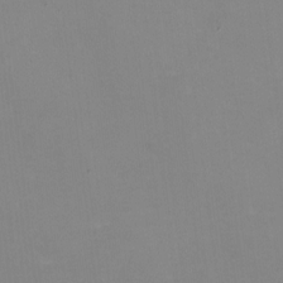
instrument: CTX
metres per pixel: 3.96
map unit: HNhu
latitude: -1.1054
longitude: -4.7813
